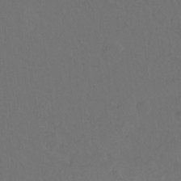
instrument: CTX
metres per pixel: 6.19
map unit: Hto
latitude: -10.8030
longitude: -37.6883
